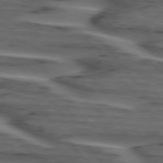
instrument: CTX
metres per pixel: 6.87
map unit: lApd
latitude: 75.2348
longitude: -71.2726
